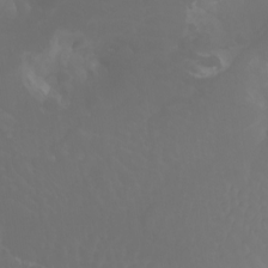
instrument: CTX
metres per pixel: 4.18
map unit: Aa
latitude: -10.7463
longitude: -68.1955
